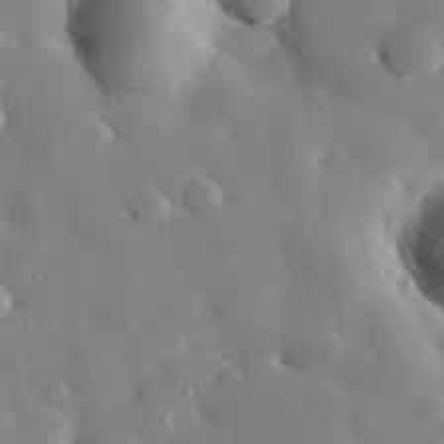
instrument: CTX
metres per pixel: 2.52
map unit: lHvf
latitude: 32.5357
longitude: -84.8569
